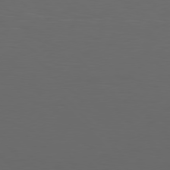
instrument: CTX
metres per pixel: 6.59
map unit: Hpe
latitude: 77.2159
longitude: -166.7246
